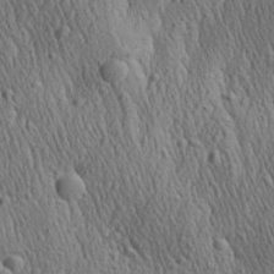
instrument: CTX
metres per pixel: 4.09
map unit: Aa
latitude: 27.8583
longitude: -140.8569
